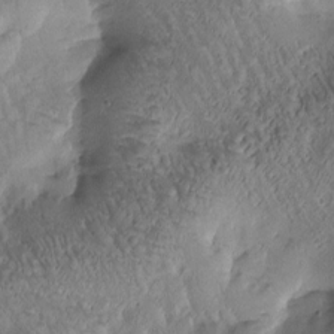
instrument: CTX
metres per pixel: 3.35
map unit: Htu
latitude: -0.9542
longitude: 171.1053
